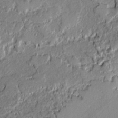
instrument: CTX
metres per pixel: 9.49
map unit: lAvf
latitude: -0.4818
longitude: -107.8772
